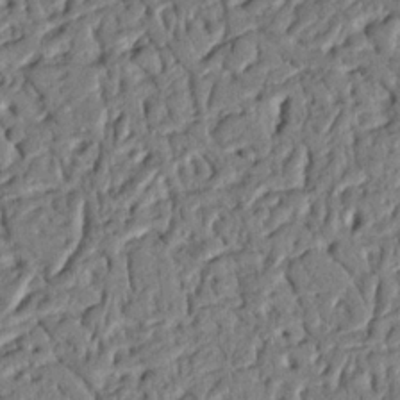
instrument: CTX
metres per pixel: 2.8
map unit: Nhu
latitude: 19.8961
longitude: -78.2334
